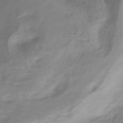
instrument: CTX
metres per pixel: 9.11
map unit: HNhu
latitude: -41.0864
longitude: 92.8219
